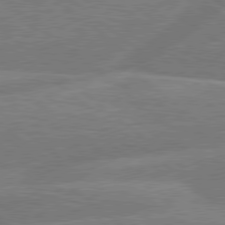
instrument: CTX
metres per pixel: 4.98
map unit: Hpe
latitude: 79.0081
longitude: -152.8947
